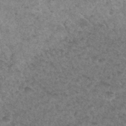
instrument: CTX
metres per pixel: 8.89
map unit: Hto
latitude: 32.9136
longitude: -49.3671
